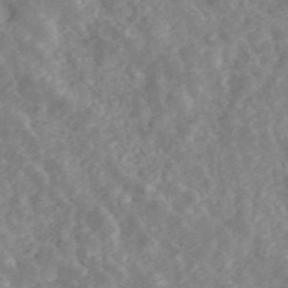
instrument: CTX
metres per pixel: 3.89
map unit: ANa
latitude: 46.0255
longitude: 24.7463
